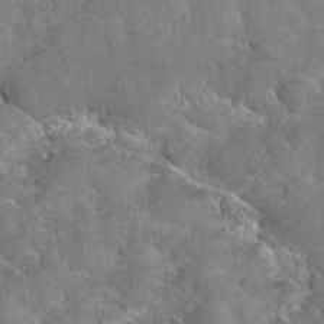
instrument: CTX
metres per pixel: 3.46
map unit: Nhu
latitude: 32.1766
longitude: -52.9513
